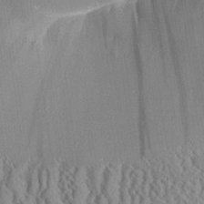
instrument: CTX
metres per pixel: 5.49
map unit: Aa
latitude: 25.4615
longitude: -134.0255
